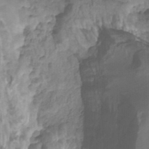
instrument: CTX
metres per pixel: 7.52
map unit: HNhu
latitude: -27.7477
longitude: 74.5574
